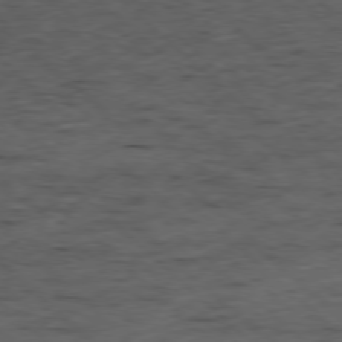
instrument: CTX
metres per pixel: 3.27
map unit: Ap
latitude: -78.3117
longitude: -60.8758
